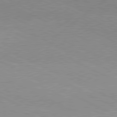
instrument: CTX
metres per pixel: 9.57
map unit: lApd
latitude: 79.9717
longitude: -128.6301
